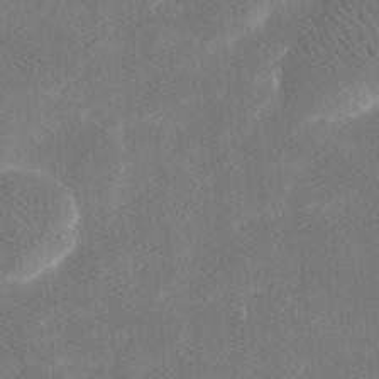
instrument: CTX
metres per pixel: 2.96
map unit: eHh
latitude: 20.5546
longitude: -67.9150
